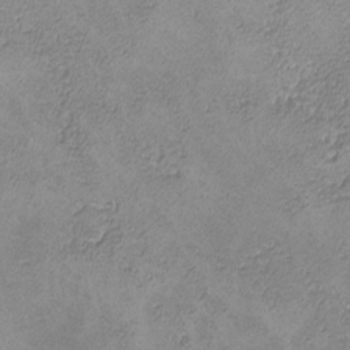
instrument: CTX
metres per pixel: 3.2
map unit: lHvf
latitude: -13.5777
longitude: -102.2333
